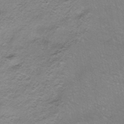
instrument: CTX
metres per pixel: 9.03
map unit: HNhu
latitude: -40.7274
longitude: 103.4266
